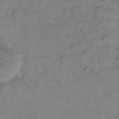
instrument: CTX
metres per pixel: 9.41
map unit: Hto
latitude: 6.5546
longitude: -61.6883
